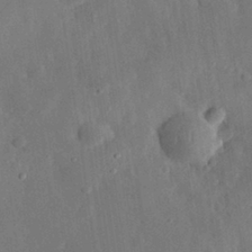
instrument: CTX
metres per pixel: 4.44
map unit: eHh
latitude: 30.7813
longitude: -78.1389
